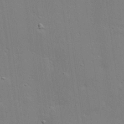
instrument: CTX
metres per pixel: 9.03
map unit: Hve
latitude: 25.0080
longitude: -93.7449
